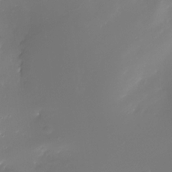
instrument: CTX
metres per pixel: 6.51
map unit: Nhe
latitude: -33.1431
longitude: -116.4601
